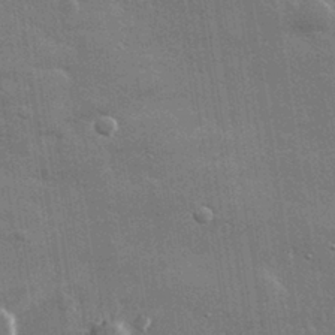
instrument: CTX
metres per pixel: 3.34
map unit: lHvf
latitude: 32.1767
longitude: -91.6316
